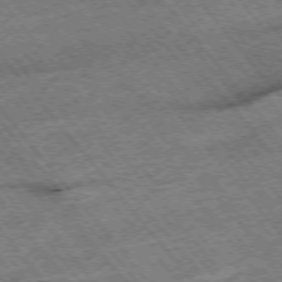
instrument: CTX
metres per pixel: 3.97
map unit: Hpe
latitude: -75.6155
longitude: -21.5371
